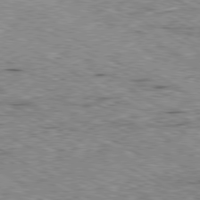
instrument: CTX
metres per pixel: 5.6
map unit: Ap
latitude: -80.5007
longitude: -50.5734
